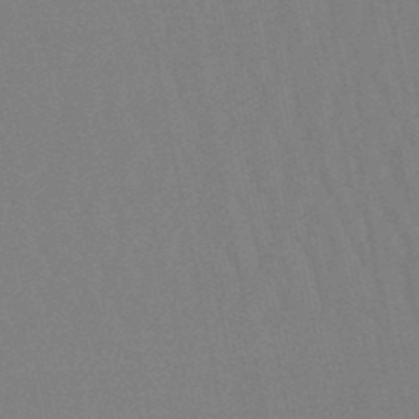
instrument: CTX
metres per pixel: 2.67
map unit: lHb
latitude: -49.6344
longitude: 71.2943
